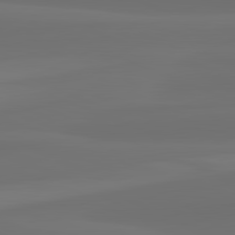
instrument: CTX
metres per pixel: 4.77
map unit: lApd
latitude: 82.2333
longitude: -173.0269
